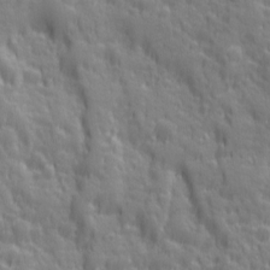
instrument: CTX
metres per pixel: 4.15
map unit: Ave
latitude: 12.6869
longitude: -104.4412
